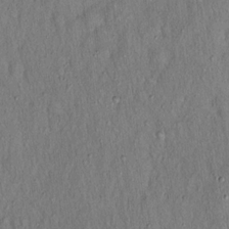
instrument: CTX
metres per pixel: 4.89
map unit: Hto
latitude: 15.8395
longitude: -58.9703
